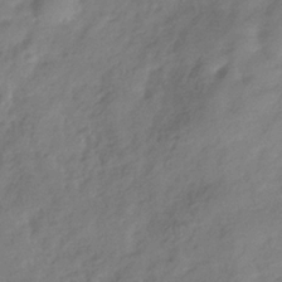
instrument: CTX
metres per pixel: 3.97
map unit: Hve
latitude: -32.3684
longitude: 89.8422
